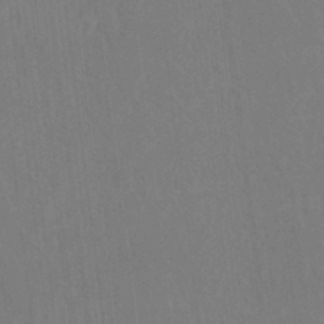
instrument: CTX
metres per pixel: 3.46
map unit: Hto
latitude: -8.1984
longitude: -46.9514
